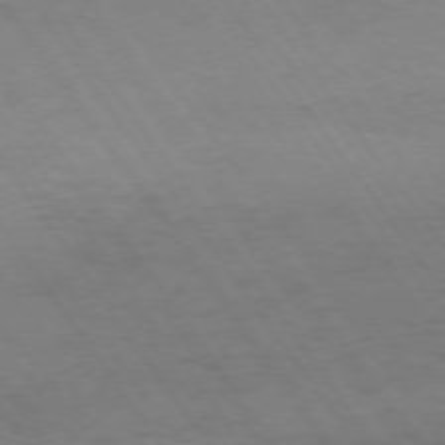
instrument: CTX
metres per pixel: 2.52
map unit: Ap
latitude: -75.7478
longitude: -65.4237
